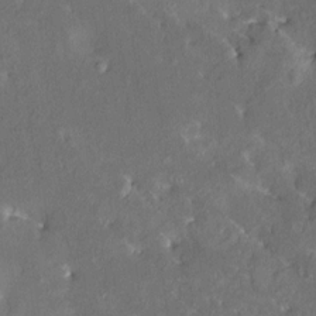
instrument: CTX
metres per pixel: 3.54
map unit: HNhu
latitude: 6.4034
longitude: 3.2564
